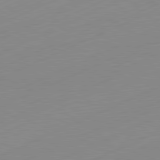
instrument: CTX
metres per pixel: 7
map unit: Hpe
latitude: -82.2928
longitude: 12.3873
